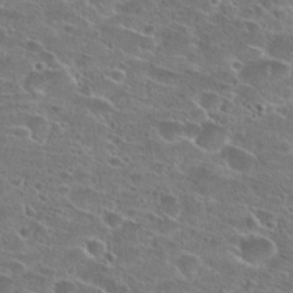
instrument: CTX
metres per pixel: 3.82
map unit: Hto
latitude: 26.1578
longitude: -46.2145
